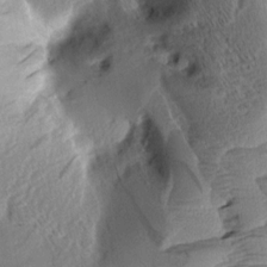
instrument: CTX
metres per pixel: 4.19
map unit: Aa
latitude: 8.7813
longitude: -133.9339
